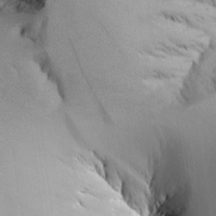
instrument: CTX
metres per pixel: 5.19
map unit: Aa
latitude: 25.7827
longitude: -129.4048
